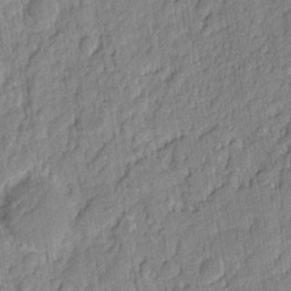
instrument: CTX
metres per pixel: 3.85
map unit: eHh
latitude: 6.6301
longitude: -75.7261
